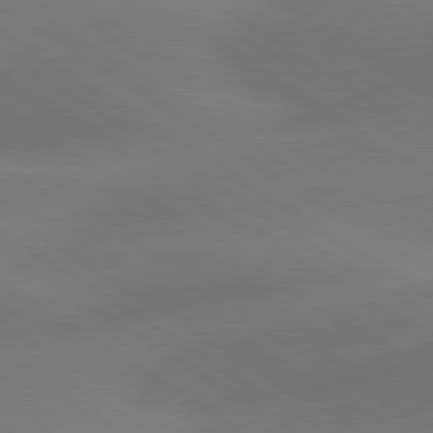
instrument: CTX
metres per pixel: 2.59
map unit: lApd
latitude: 79.8017
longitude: -91.1592
